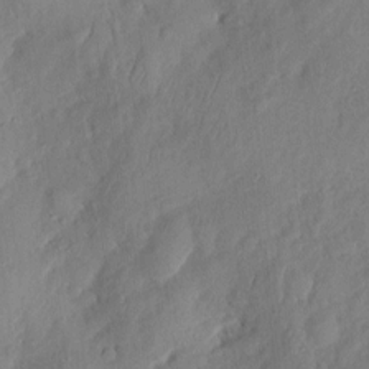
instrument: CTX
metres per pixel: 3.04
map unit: eHh
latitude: 7.3860
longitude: -75.0081
